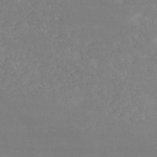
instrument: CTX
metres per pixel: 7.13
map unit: HNb
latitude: -54.1795
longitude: -34.5923
